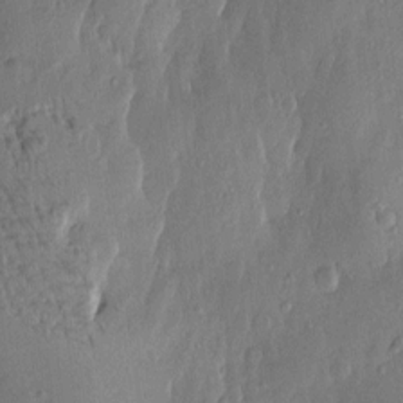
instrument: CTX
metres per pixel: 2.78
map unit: Htu
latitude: 0.0444
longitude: -177.0269
